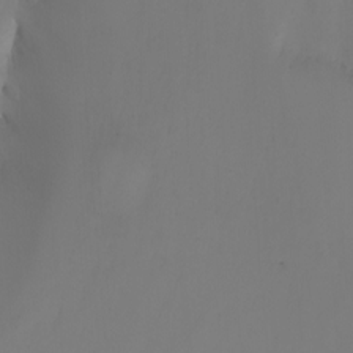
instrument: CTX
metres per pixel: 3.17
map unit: Nhu
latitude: -7.1242
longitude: -81.9150
